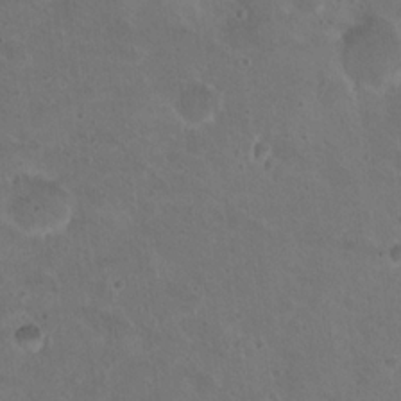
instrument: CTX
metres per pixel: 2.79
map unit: Nhu
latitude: 17.4237
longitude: -30.8758
